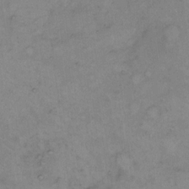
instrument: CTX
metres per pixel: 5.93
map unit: eHh
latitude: 9.6883
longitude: -62.2145
